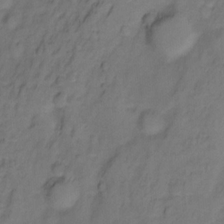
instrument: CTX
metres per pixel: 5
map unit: Ht
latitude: -11.1998
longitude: -39.1214
